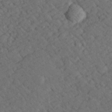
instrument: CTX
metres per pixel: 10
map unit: lHvf
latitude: 26.4790
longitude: 143.6721
